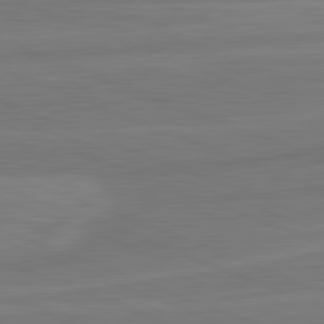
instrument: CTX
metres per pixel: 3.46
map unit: lApd
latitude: 82.1011
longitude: -174.7435
